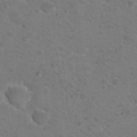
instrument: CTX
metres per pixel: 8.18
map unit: Nhu
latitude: 17.8017
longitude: -31.6505
